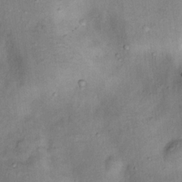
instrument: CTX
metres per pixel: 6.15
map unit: Nhu
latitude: 11.6316
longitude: -28.8002
